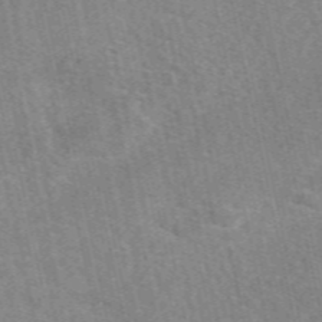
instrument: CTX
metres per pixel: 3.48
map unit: eAb
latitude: 50.5167
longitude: 111.8611
